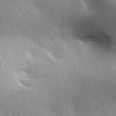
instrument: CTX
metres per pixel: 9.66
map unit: lAa
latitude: 18.1955
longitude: -138.4034
